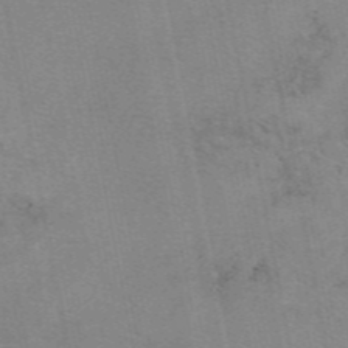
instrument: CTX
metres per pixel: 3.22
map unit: eAb
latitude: 49.3293
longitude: 103.7856
